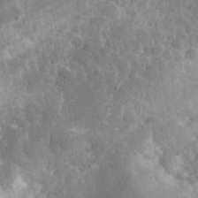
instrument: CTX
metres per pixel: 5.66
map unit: lHvf
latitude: 34.1011
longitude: -86.4412
